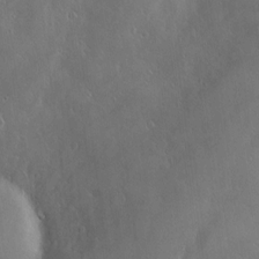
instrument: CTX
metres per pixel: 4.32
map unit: Nve
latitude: -9.8422
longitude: 173.5021
